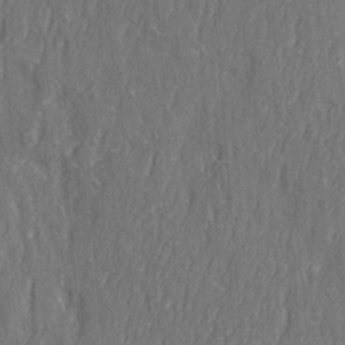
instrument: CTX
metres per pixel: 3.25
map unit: Ave
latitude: 22.6679
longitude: -133.9528
